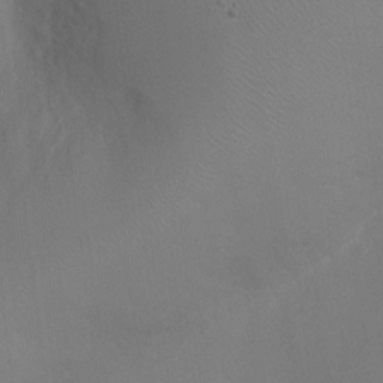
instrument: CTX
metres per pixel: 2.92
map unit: Ht
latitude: -5.5021
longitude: -25.4615
